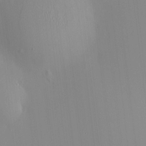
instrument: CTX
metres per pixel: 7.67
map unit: HNhu
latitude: 7.4993
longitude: 8.6896
